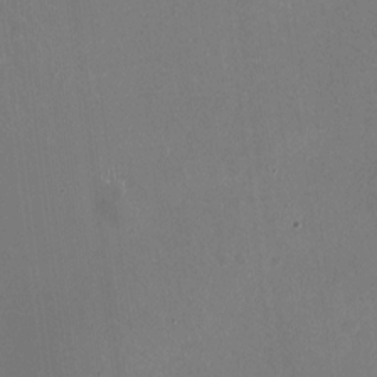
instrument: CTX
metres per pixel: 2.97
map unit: HNhu
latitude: -1.2187
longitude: -1.5560
